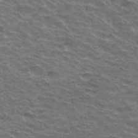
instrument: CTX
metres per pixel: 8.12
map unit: Hto
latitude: 34.5923
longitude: -40.0633
